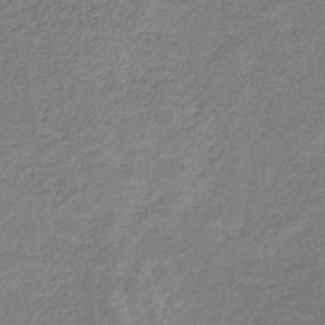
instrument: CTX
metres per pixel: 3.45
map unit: HNb
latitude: -33.0676
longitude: 59.8233
